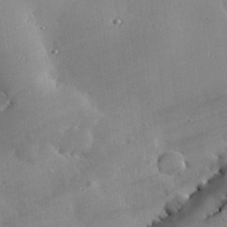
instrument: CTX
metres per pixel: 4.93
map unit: eHh
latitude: 24.1955
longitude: -91.2915
